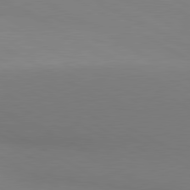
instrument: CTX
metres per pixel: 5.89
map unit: lApd
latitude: 80.5924
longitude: 139.5777
